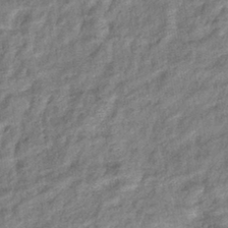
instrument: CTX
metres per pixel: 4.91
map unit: eHb
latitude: -39.9178
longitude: 80.9353
